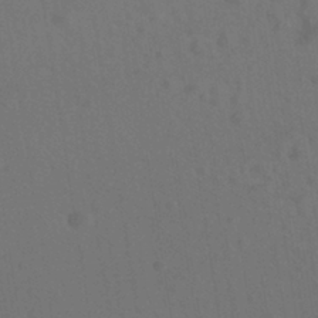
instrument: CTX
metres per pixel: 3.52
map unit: ANa
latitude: -39.5588
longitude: 95.8800
